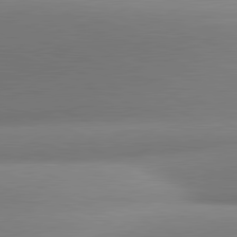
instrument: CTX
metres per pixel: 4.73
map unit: lApd
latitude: 81.3671
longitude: 141.9178
